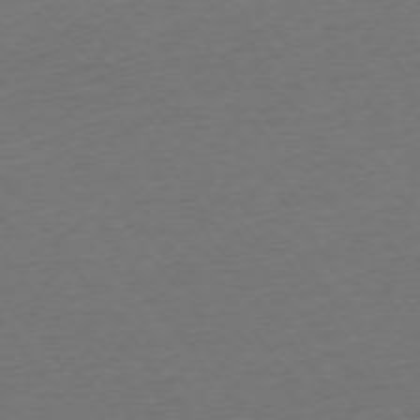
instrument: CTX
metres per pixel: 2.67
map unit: Ap
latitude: -75.0298
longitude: -85.0081
